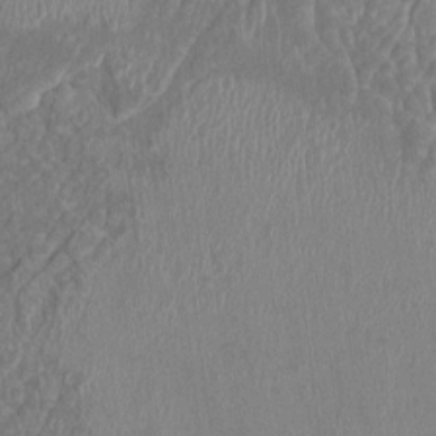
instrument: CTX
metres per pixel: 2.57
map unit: HNhu
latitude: 4.2145
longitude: -6.3278
